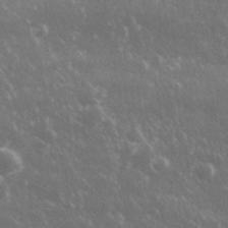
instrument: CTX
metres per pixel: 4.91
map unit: lHvf
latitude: 33.3860
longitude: -89.9151
